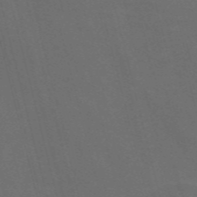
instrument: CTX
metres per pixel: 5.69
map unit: Nve
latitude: -58.1983
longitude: 64.8975
